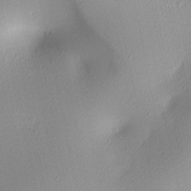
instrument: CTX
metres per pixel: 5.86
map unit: lAa
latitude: 3.0647
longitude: -116.4034
